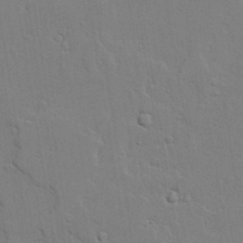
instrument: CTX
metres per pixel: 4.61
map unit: lAvf
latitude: 23.2915
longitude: -110.3656
